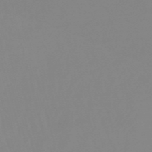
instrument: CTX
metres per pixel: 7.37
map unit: eHb
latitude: -49.8989
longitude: 68.4251
